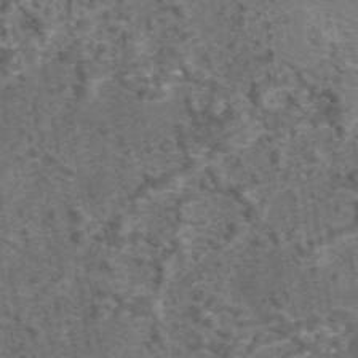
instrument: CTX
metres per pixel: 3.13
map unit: eAb
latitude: 43.4049
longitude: 107.5022
